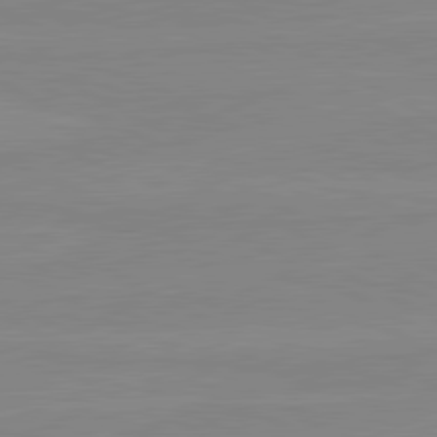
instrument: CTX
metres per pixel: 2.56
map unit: lApd
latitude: 80.7813
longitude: -176.8191
